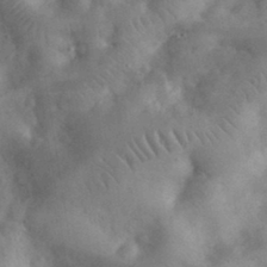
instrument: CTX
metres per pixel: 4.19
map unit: eHh
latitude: 33.1781
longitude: -68.9892
